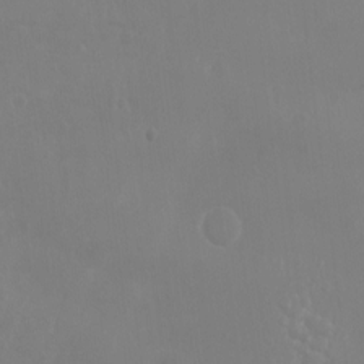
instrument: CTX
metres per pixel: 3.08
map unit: Ht
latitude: -9.5966
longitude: -45.6694
